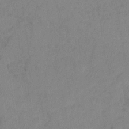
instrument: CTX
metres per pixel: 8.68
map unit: HNb
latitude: -31.2187
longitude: 62.0850
